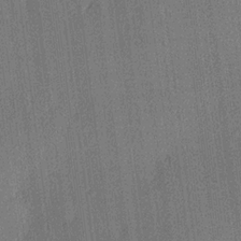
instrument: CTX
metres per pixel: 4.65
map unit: lHvf
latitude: 20.1011
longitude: 141.6344
